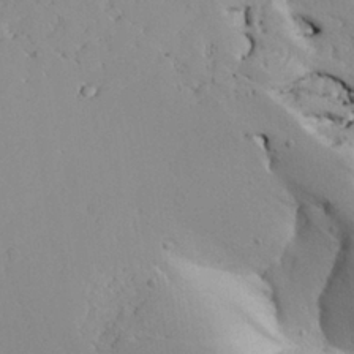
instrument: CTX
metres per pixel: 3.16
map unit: Aa
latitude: 27.7261
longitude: -128.5923
